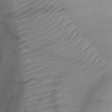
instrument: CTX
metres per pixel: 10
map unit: Ht
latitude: -9.4076
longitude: -22.3845
